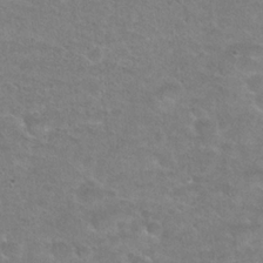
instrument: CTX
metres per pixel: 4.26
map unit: Hto
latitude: 24.0633
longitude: -49.6316
